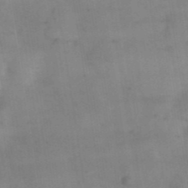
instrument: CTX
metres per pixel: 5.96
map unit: Nhu
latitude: 26.9136
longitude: -70.1767
